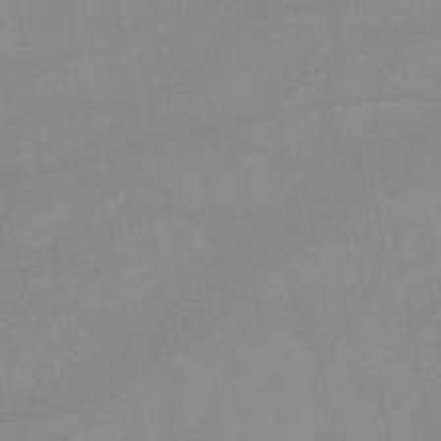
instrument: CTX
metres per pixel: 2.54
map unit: lHb
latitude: -44.7652
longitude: 67.2943
